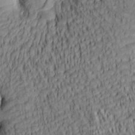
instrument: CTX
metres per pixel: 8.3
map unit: lAa
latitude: 5.5560
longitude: -115.1403
